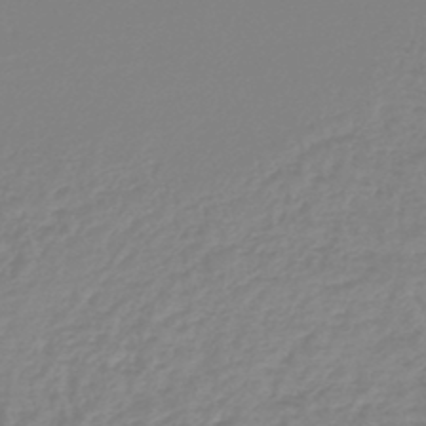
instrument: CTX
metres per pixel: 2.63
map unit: lHb
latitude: -45.6722
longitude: 70.4818
